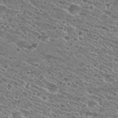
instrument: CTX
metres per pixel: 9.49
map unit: Hto
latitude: 29.0458
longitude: -45.6694
